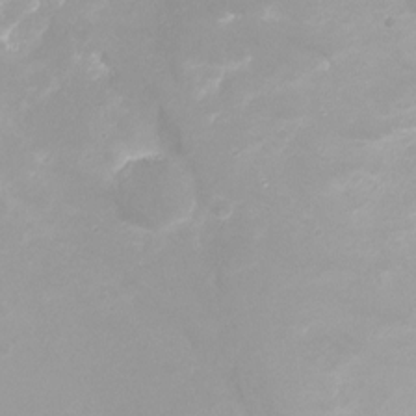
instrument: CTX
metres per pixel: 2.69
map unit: Ht
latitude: -16.4629
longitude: -43.8394
